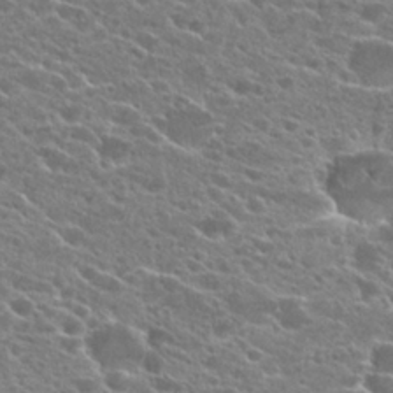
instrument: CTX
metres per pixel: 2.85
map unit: Hto
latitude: 23.8205
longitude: -41.0458
